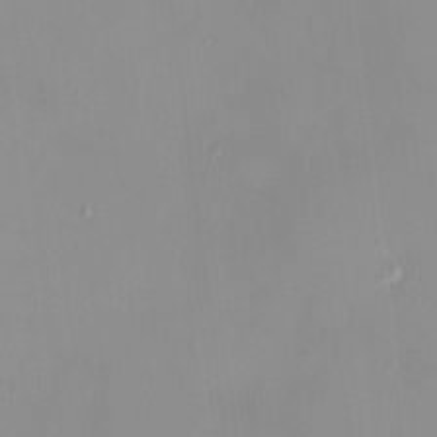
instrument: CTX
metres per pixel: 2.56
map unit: HNhu
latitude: 2.8569
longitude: 7.6344
